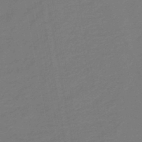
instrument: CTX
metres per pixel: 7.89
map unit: lHb
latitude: -46.5573
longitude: 74.9353
